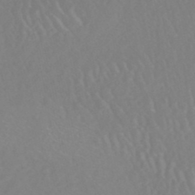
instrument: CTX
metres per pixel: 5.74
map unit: HNhu
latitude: -48.3873
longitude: 103.3321
